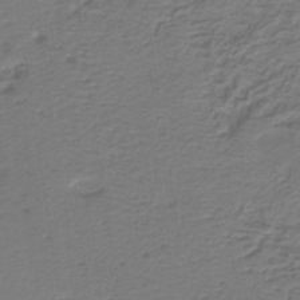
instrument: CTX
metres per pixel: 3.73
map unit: lHb
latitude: -38.4440
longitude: 57.8611
